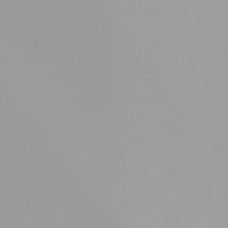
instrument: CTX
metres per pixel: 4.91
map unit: Nhu
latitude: -5.3887
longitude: -93.3859
